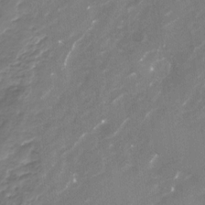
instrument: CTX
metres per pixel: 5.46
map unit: Nhu
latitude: -23.2943
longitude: -56.9135
